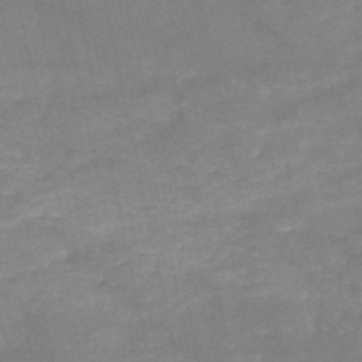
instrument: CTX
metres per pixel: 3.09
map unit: HNb
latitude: -50.5574
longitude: -39.0458
